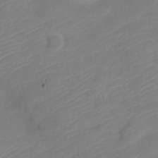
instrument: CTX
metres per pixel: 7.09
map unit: Nve
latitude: -21.3698
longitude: 106.3307
